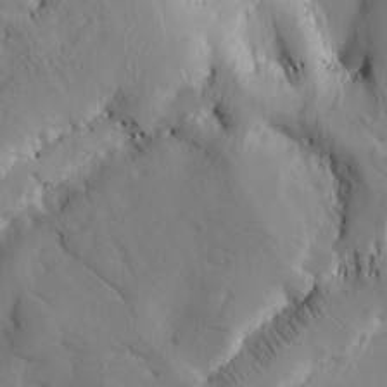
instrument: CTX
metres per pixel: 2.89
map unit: Htu
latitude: -3.3509
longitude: 168.6140
